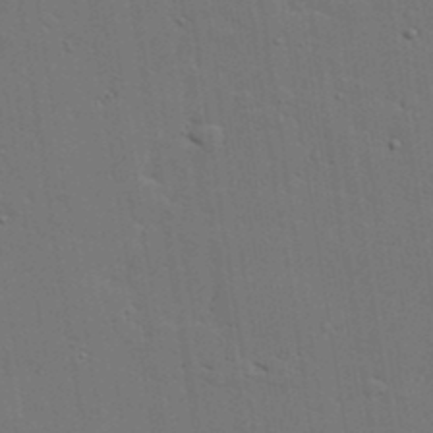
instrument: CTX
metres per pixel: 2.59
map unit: lAvf
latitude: 23.9717
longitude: -110.5168
